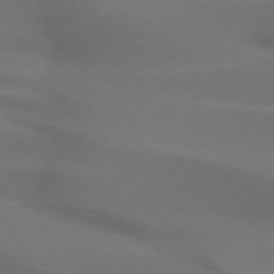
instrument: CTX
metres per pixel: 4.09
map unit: lApd
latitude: 72.5546
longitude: -48.8758
